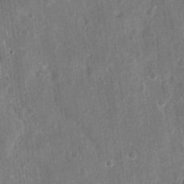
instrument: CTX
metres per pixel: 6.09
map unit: eHh
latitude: 12.3090
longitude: -73.3482
